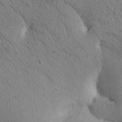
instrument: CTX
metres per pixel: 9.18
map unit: Htu
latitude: 0.6112
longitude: 174.4251
